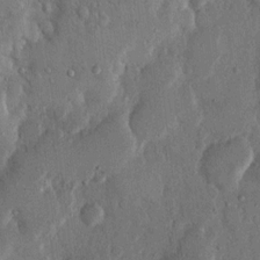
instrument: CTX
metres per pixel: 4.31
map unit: eHh
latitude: 14.2712
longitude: -68.5168
